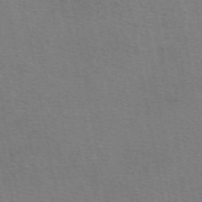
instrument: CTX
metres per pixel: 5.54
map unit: eAb
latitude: 50.5167
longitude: 105.2754
